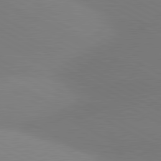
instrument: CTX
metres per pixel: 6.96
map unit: lApd
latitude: 80.7246
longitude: 127.4076
